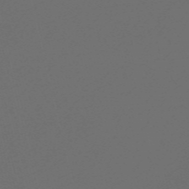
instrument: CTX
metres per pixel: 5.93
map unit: Nve
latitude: -58.6707
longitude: 66.0472
